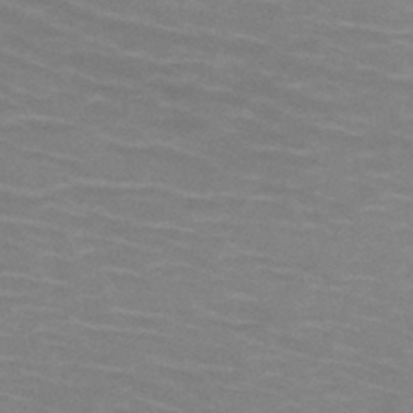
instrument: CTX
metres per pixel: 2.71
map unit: HNb
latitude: -46.6707
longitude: -46.7624
